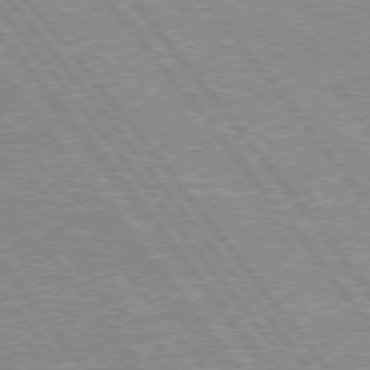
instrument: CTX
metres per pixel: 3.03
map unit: Hpe
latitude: 75.9906
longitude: -156.4978
